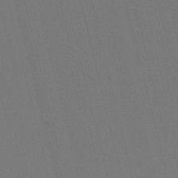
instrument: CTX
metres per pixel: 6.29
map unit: lHb
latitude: -47.4265
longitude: 61.1431
